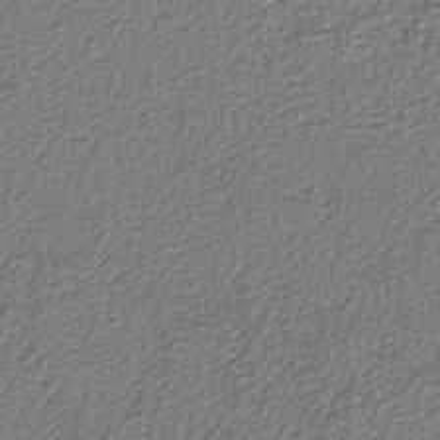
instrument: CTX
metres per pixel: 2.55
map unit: eAb
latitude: -38.8408
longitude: 51.6533
